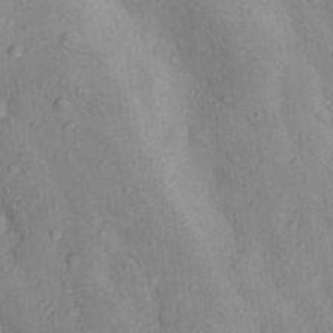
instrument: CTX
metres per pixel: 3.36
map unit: Nhu
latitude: 12.3467
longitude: -29.1781
